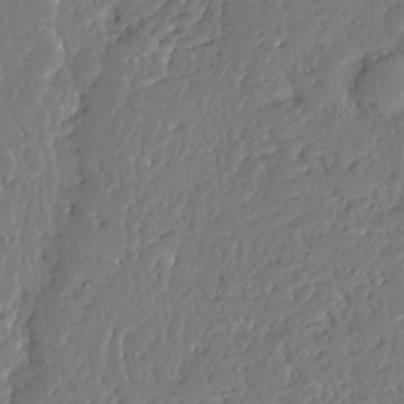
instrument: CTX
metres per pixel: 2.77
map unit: Ave
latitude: 13.3671
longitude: -137.6505
